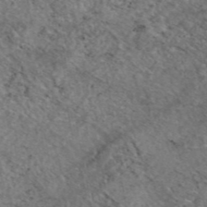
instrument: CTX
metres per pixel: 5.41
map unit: eAb
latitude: 45.3859
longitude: 113.9178
